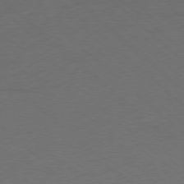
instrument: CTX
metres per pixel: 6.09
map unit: Ap
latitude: -78.2361
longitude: -57.5371
